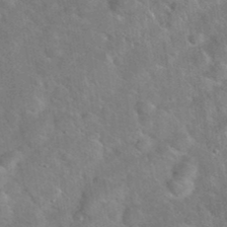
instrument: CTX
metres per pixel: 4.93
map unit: eHh
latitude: 38.0822
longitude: -65.2348
